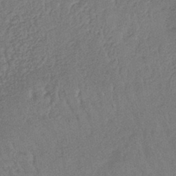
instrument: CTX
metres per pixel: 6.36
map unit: lHb
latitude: -41.1998
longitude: 68.9730
